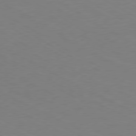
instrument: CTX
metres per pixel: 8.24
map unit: Ap
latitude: -77.7100
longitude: -73.8206
